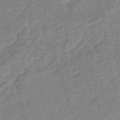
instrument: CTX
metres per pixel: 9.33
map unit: eHb
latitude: -41.4832
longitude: 83.0675
